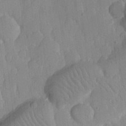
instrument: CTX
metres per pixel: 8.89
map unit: lHvf
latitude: 18.8380
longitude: -112.6112
